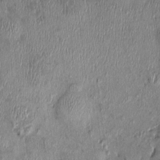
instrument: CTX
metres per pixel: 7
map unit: Nhu
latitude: -0.4251
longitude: -14.8380
